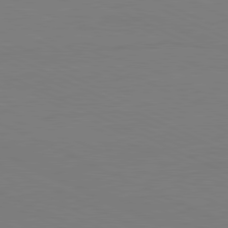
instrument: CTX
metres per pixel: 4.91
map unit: Ap
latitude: -82.1795
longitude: -71.2726
